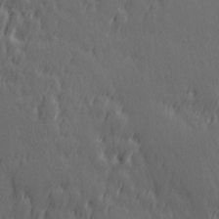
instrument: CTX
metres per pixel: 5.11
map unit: Hve
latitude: 26.3278
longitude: 145.4832
